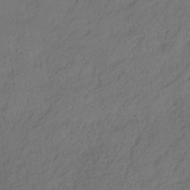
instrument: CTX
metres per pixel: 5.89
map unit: HNhu
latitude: -28.3495
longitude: 75.0676
